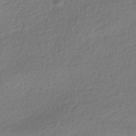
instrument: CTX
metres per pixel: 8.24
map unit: HNhu
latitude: -41.7666
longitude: 98.0661
